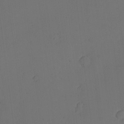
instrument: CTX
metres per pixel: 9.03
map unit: eHh
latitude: -2.4817
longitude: -73.6883
